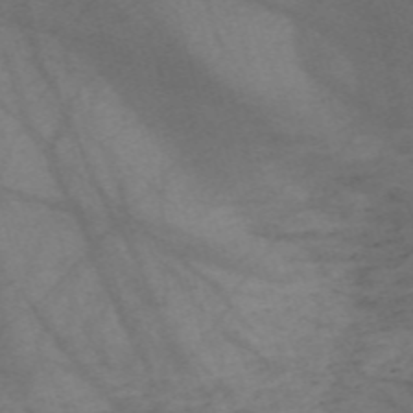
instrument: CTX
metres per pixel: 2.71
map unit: Nve
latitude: -59.2564
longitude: 64.4251
